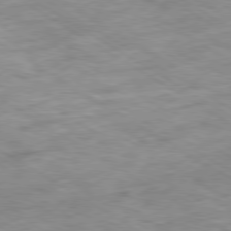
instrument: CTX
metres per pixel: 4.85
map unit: Ap
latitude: -80.2740
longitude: -74.9325
